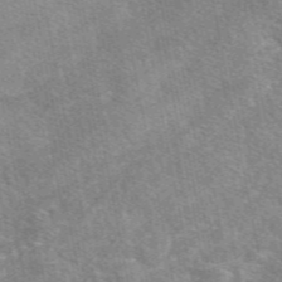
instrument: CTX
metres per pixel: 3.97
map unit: eAb
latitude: 49.7261
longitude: 120.0661
